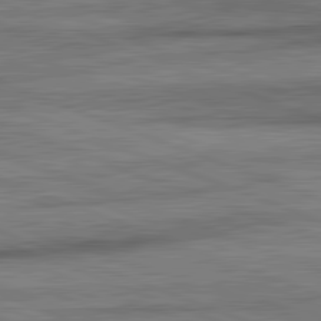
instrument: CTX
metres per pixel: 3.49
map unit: lApd
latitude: 82.3467
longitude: -161.4615
